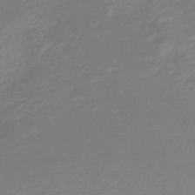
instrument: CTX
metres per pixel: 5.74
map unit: lHb
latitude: -46.1228
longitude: 61.4643
